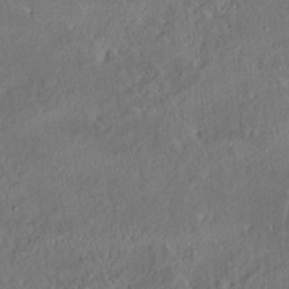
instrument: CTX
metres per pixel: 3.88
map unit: HNhu
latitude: 5.6694
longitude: 12.7652
